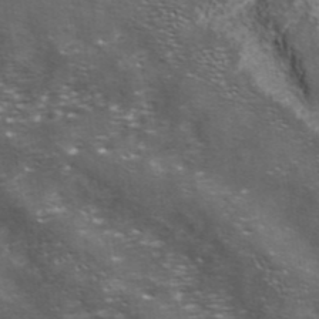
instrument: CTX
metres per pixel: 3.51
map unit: ANa
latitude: 39.9528
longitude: 22.4062
